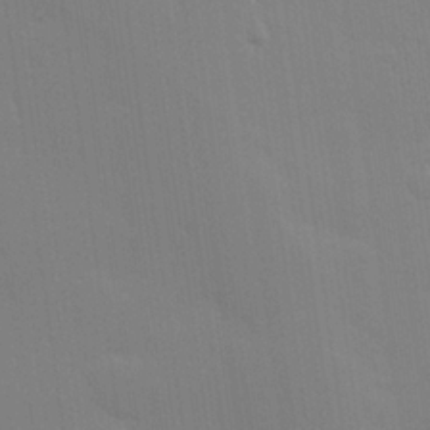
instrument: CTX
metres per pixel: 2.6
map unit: Hve
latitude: 25.1970
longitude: -92.6301
